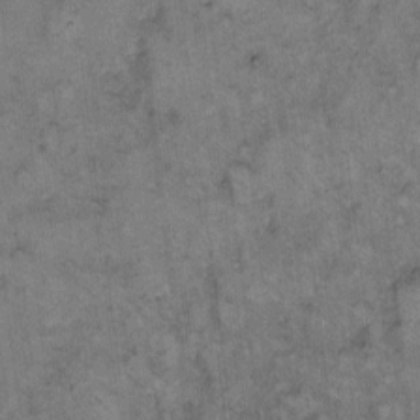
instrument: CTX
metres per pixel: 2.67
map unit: eHh
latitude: 9.4993
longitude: -63.3482
